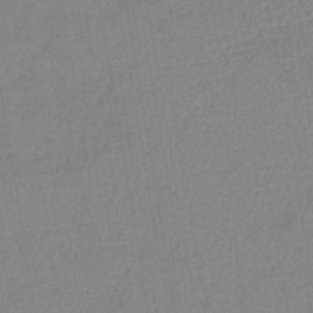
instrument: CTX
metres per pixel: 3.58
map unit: lHb
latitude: -41.0108
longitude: 74.7841
